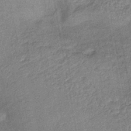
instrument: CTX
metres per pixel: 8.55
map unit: lHb
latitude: -43.0675
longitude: 80.4062
